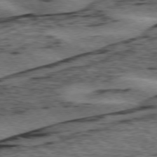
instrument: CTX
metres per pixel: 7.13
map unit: lApd
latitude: 75.8961
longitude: -77.5938
